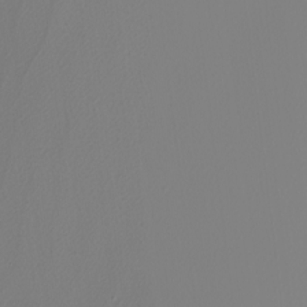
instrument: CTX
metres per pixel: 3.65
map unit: Nhu
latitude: -4.6896
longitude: -94.5357
